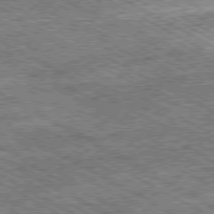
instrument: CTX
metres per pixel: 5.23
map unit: Ap
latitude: -80.2740
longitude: -78.8947
